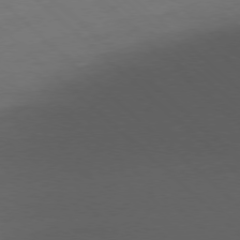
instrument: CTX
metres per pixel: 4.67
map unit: Ap
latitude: -78.1605
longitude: -57.7449
